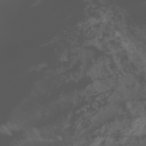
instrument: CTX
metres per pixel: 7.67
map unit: Nhu
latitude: 23.2348
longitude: -64.9325
